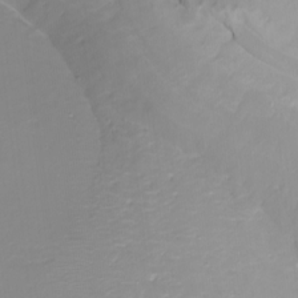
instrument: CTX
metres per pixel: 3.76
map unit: Nhu
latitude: -8.8597
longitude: -79.7072
